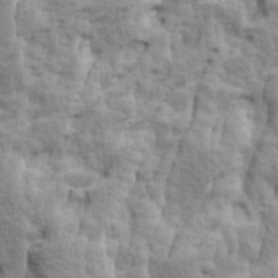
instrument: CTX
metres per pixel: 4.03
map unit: Ave
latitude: 14.3090
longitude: -134.5357
